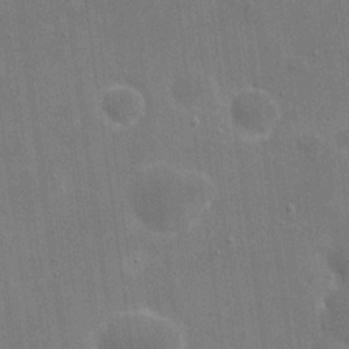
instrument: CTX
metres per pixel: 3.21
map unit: eHh
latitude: 20.2523
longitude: -66.6490
